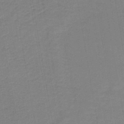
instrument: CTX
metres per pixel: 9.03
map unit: HNb
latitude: -44.6141
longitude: 52.0472
